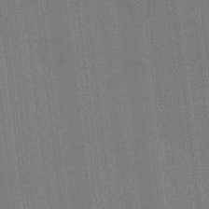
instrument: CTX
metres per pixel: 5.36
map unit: HNhu
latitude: 8.1956
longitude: 16.1417
